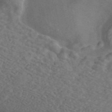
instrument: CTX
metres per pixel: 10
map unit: ANa
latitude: 43.9528
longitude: 30.1228
